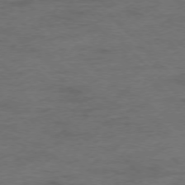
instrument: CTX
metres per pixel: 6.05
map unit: Ap
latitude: -77.5588
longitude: -89.1026
